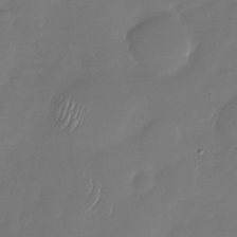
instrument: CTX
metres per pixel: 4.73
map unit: Nhu
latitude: -29.0109
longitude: -60.4790
